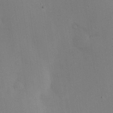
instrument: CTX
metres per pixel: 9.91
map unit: Nve
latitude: -7.8989
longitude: 174.1794
